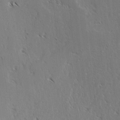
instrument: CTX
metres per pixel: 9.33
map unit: lAvf
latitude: -4.5573
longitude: -114.1766
